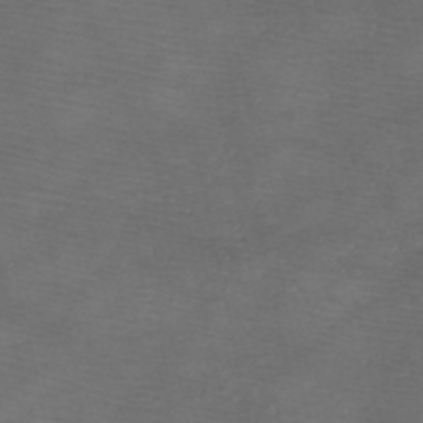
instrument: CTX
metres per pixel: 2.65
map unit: HNb
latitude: -48.3873
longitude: -40.9891
